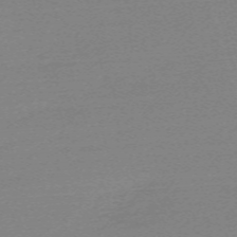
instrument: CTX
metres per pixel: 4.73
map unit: eHh
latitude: -62.0094
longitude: 52.3684
